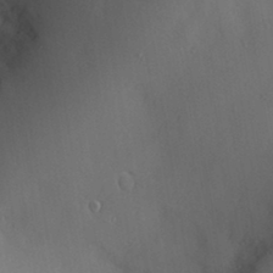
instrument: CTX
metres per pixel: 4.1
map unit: Nve
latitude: -8.0850
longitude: 174.7841
